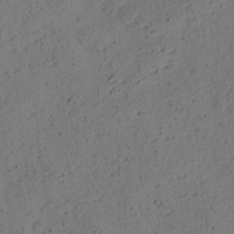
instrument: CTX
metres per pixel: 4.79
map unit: eHh
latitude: 3.7638
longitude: -78.5168
